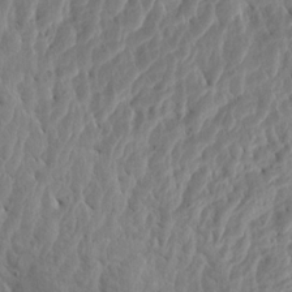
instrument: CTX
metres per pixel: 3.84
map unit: Aa
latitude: 15.6505
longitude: -142.8380
